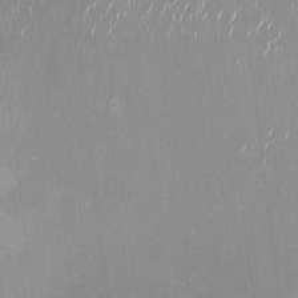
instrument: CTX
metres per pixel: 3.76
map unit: HNhu
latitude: -0.6519
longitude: -6.4601
